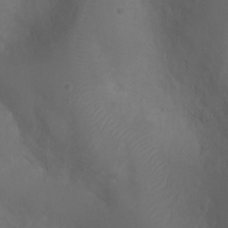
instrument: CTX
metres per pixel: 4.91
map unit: Ht
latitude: 1.5749
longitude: -20.7247
